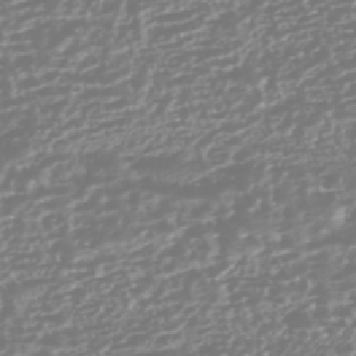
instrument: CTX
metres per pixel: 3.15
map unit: HNhu
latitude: -44.5385
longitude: 100.6707
